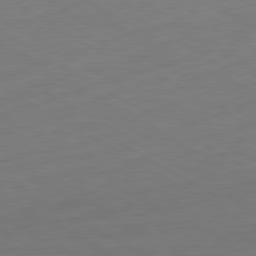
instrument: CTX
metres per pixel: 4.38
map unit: Ap
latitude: -77.6911
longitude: -74.2145
